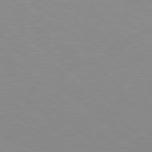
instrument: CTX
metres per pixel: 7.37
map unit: Hpe
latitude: 78.2334
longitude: -165.6316
